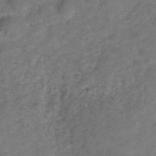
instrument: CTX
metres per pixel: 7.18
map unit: Hve
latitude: -32.3873
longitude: 89.5966
